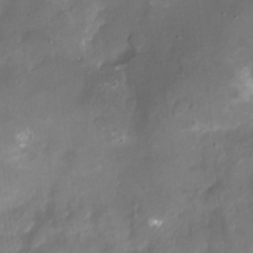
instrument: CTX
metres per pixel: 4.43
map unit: Nhu
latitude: -15.5210
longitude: -58.3845
